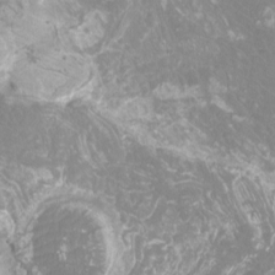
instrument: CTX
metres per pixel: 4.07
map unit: Htu
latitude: -12.2173
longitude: -71.9339
